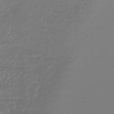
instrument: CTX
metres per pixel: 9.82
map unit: lHb
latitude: -44.2551
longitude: 68.7463
